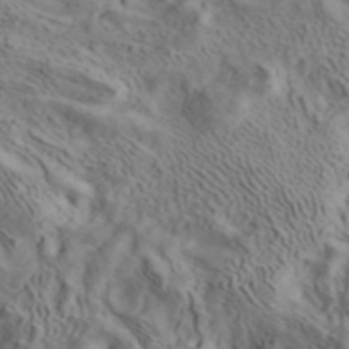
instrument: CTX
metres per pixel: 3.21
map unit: ANa
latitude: 41.3293
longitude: 14.6519
